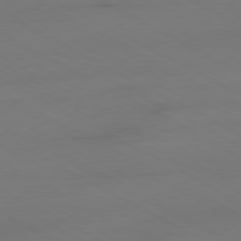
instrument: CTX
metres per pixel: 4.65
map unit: Ap
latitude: -80.6708
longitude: -95.4049
